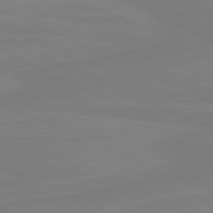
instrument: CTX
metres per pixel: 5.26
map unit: lApd
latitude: 81.5749
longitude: -178.0822
